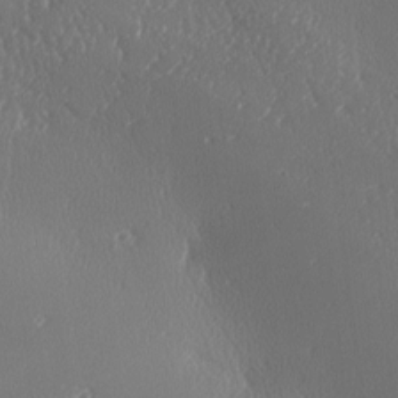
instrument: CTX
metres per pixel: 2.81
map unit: lAa
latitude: -8.4251
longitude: -128.6490
